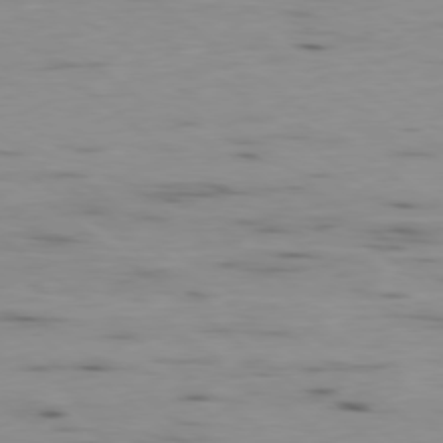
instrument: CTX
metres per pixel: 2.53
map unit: Ap
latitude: -78.9541
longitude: -73.8962
